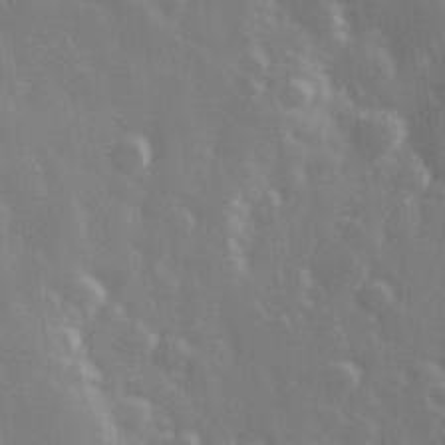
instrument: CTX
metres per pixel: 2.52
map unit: Hve
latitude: 27.8395
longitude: 146.8219
